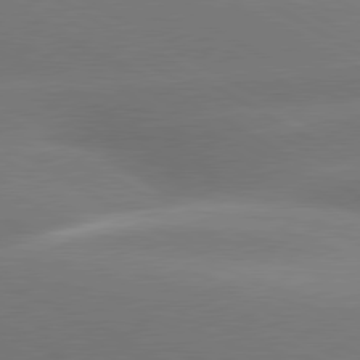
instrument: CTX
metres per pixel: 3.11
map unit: lApd
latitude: 80.3089
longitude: -150.0633
